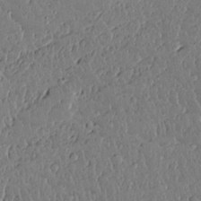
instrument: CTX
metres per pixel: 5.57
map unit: lAvf
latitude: 15.6694
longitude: -127.7261
